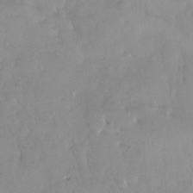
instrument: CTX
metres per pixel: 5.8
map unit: Nve
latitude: -8.4440
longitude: 173.0297
